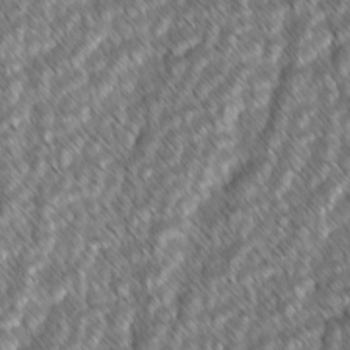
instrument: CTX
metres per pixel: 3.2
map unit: lAvf
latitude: -2.3117
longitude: -114.3089
